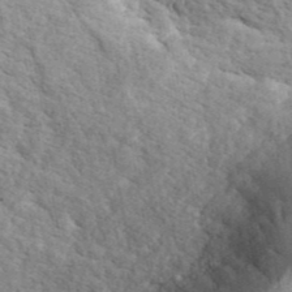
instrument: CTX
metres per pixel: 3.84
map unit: ANa
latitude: 43.6127
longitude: 45.7856
